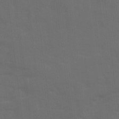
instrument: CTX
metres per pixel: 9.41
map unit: Ave
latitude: 19.1592
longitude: -130.4601
